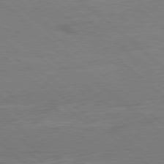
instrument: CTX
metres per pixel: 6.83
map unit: Ap
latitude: -80.1795
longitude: -54.3656
